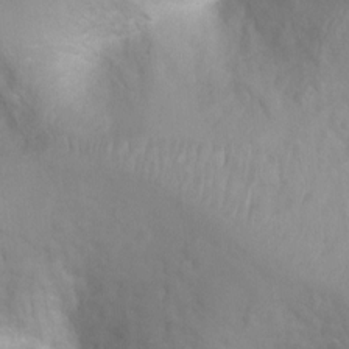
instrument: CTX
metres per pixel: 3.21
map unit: Ht
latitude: 3.4237
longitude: -26.3278
